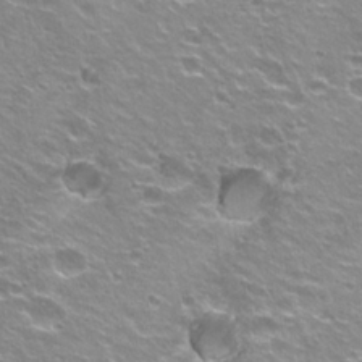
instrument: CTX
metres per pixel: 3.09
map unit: Hto
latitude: 22.8380
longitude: -32.3845
